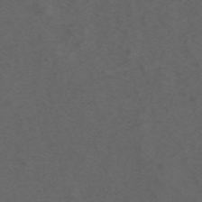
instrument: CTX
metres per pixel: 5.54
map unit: ANa
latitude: 44.1578
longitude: 27.1620
